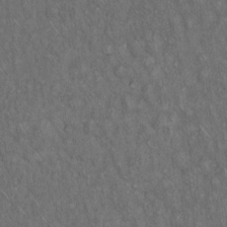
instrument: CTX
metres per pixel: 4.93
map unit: Hto
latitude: 15.6883
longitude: -56.4412
